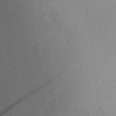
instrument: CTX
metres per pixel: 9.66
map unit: Aa
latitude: 27.1403
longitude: -145.5182
